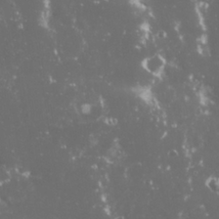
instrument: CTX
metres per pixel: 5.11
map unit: Nhu
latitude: 27.0459
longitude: -60.4601
